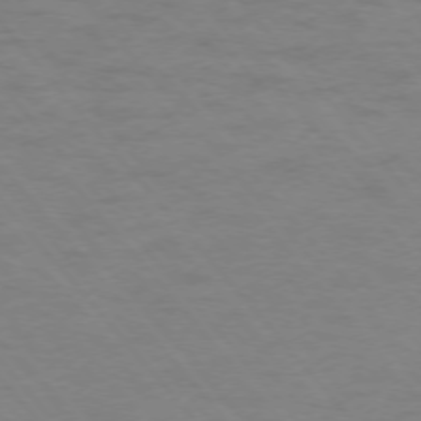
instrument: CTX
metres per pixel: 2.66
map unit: Ap
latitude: -75.9367
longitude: -66.7624
